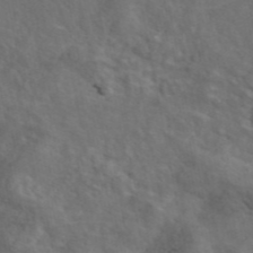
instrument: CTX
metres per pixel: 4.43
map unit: eAb
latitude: 45.9717
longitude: 116.8596
